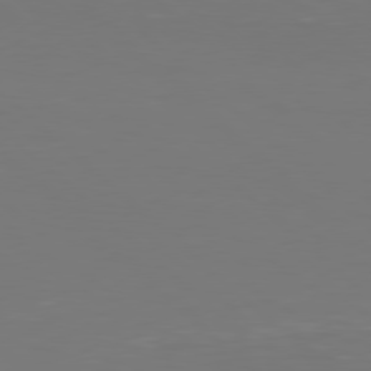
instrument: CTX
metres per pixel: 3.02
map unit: Hpe
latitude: 78.1200
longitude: -121.4238
